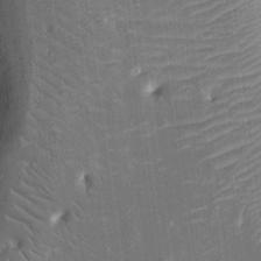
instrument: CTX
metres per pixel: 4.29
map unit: eHh
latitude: 15.2159
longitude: -69.6505
